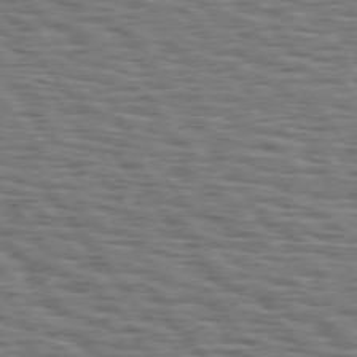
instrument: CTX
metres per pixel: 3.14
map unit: Hpe
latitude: 74.8569
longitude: -153.0081
